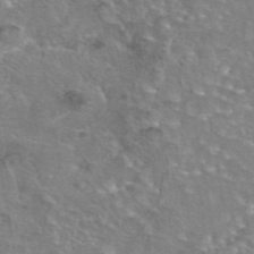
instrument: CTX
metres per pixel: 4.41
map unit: eAb
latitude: 44.7624
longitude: 104.1983
